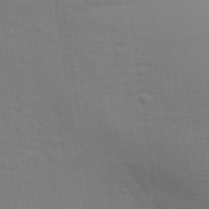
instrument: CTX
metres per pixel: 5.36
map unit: Aa
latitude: 31.1970
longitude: -133.5938
